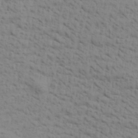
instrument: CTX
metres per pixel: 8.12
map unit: Aa
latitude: 30.1767
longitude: -134.6301
